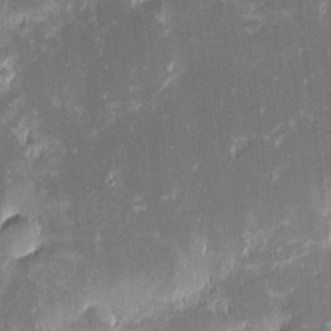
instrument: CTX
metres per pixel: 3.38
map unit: eHh
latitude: -2.2739
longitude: -85.6694
